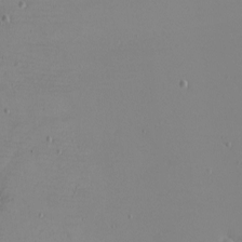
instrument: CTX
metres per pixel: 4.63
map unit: eHh
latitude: -5.6722
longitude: -80.8758
